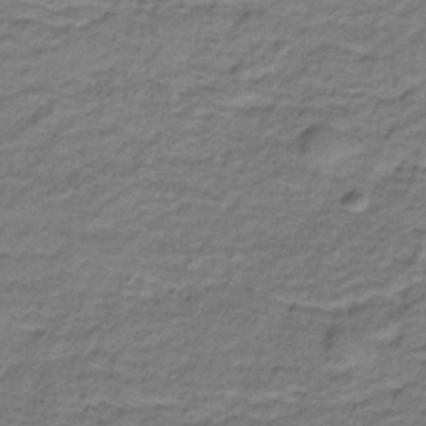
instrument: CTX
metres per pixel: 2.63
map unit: lHb
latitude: -32.2740
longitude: 65.6533
